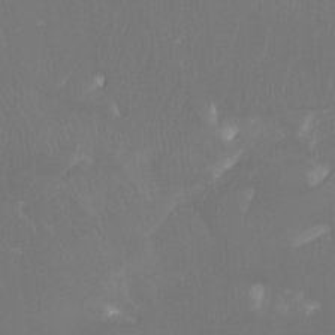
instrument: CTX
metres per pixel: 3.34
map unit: Htu
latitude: -7.3131
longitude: -49.6127
